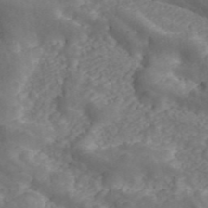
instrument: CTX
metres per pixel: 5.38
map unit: ANa
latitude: 45.2915
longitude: 21.2754
